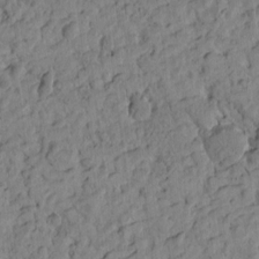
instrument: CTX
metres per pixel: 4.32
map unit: Htu
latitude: -2.1227
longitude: 179.3698
